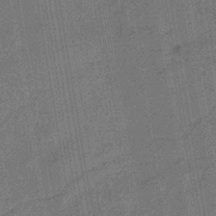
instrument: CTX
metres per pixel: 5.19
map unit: eHb
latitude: -35.5399
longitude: 81.0298
